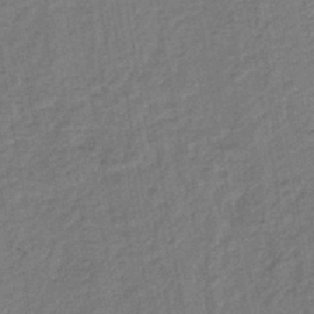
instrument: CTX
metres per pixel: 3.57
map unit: lHb
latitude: -42.5384
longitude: 61.1431
